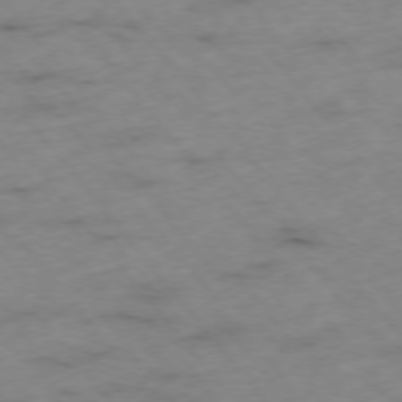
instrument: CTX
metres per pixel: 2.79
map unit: Hpe
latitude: -76.1606
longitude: -18.5923
